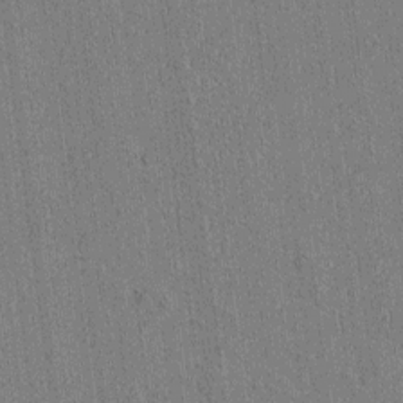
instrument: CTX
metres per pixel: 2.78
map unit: Htu
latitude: -6.9541
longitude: 176.4818
